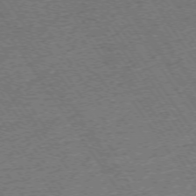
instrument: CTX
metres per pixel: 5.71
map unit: Ap
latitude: -74.6330
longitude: -89.4994
